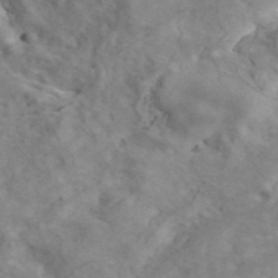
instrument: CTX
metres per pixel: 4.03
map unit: ANa
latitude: 41.6316
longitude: 14.6141
